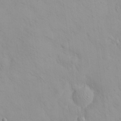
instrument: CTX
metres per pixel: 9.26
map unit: eHh
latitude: 24.9702
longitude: -64.7624
